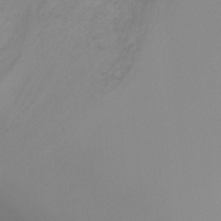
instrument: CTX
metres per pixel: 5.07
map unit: Ht
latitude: -5.1620
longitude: -27.8961
